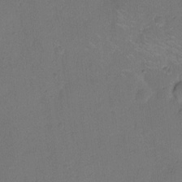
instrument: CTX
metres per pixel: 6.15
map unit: Hto
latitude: 6.5357
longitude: -62.3468
